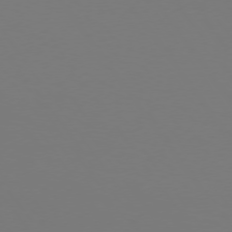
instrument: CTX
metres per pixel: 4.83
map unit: Hpe
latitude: 73.8584
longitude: -123.6127
